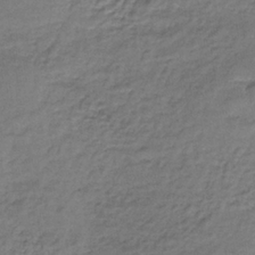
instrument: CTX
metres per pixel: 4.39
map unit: lHb
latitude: -35.8800
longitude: 62.1605
